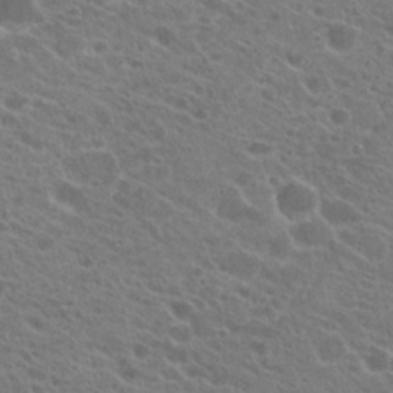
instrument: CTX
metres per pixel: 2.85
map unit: Hto
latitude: 22.5735
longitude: -38.9891
